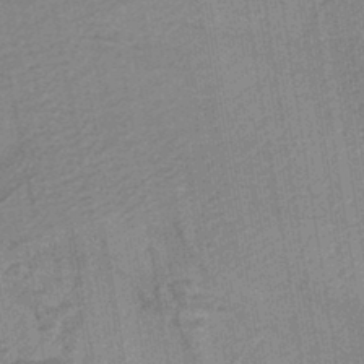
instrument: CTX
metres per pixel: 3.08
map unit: HNb
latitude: -38.7463
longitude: 54.7085
